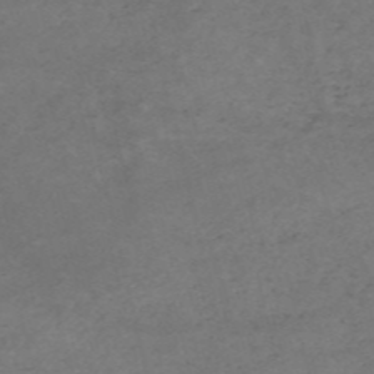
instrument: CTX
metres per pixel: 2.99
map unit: HNb
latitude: -55.2187
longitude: -44.5923
